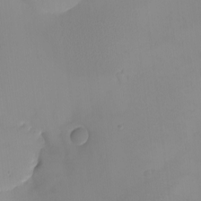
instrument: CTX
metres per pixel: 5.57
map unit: eHh
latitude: -9.2565
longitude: -66.4034
